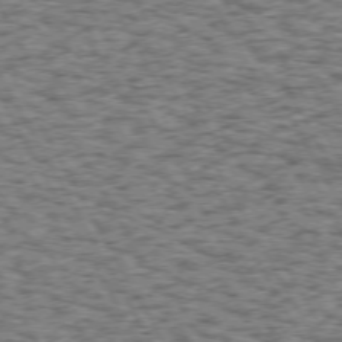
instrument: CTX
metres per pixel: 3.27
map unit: Hpe
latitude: 72.0633
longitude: -127.2537
